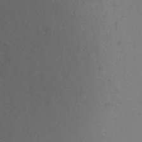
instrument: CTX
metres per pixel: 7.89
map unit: Ht
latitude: -6.6707
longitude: -38.0633
